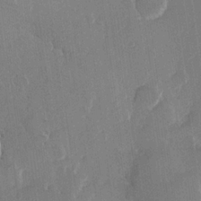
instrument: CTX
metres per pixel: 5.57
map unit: Hve
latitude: 22.3278
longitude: 148.1984
